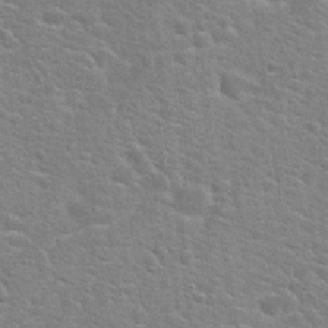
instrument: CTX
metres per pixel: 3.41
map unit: Hto
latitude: 21.3860
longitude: -44.0633
